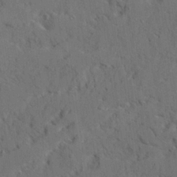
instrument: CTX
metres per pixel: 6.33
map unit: Ave
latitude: 22.4223
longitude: -130.7058
